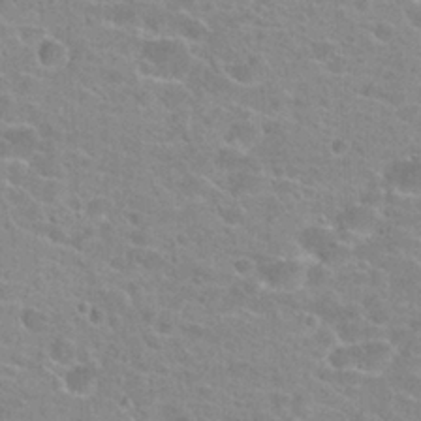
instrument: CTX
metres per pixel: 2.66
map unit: Hto
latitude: 23.5938
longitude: -43.8583
